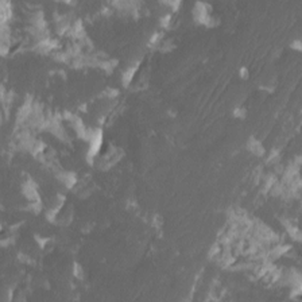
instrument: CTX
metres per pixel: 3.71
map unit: Htu
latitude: -11.4454
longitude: -74.2523
